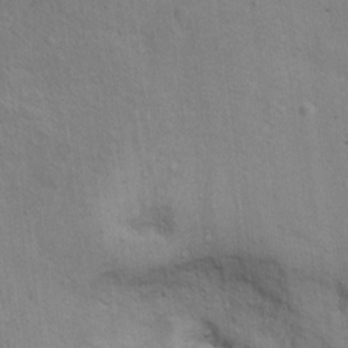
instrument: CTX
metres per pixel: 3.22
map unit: Ht
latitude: 11.8583
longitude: -39.7638
